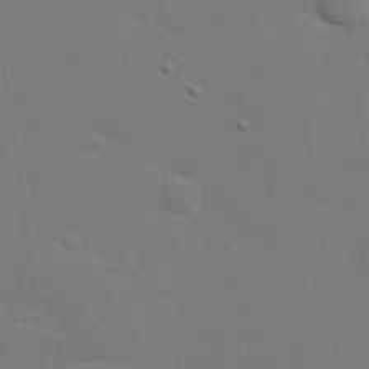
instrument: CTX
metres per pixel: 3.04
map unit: eHh
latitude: 26.4034
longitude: -81.8772
